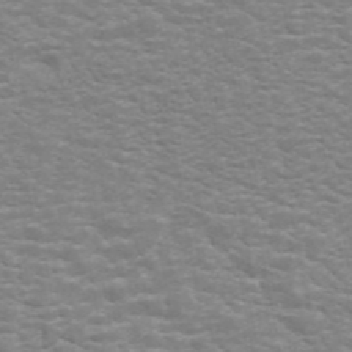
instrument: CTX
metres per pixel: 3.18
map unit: ANa
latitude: 44.8758
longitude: 29.1998
